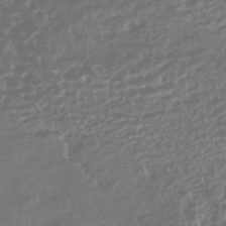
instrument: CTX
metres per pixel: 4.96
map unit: HNhu
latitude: -43.6343
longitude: 104.2550
